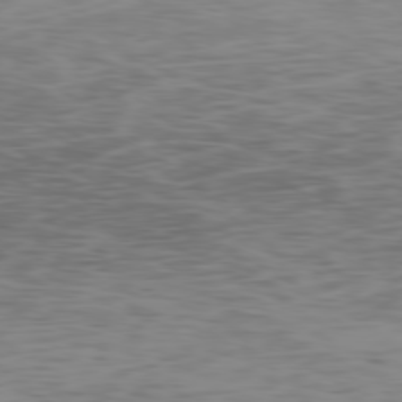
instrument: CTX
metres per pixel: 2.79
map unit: Ap
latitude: -79.7099
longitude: -77.5938
